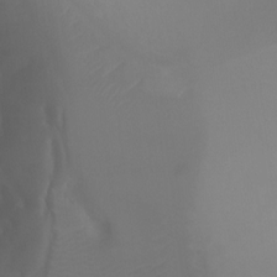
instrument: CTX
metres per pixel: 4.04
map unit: Ht
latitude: -6.8030
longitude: -27.0270
